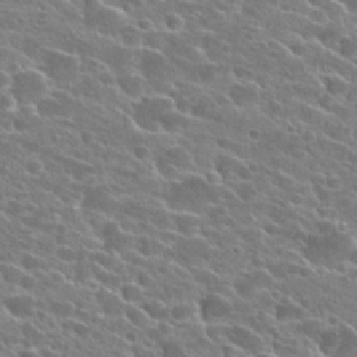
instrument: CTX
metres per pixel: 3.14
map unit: Hto
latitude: 24.4223
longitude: -41.0458
